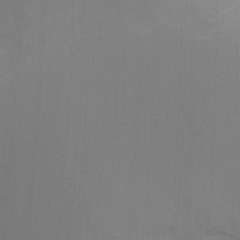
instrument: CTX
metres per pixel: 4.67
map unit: Ht
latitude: -6.0283
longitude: -26.5357
